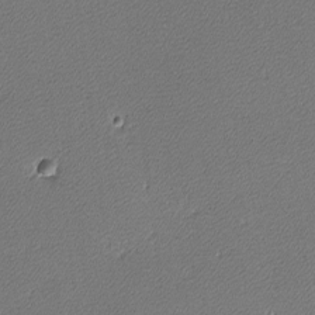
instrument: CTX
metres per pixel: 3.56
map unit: lHvf
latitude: -11.9367
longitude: -103.6883
